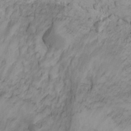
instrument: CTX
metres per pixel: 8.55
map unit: Ht
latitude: 11.1025
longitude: -32.4412
